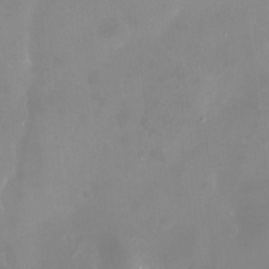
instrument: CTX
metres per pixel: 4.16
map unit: eHh
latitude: -5.2754
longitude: -77.6505
